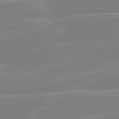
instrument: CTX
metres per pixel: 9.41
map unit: lApd
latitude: 80.7813
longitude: 121.4454
